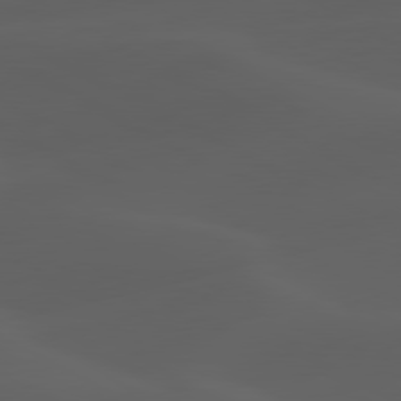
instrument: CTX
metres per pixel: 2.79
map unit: lApd
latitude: 80.1956
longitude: -90.1011
